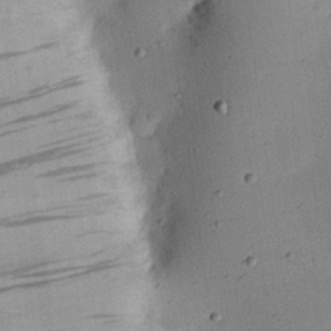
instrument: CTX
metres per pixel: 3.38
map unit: eHh
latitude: 25.0836
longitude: -71.3104
